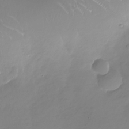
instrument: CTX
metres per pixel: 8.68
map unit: Nhu
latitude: -28.0661
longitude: -78.0633
